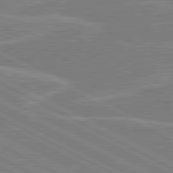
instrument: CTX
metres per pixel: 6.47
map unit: lApd
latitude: 80.5924
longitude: 120.8030
